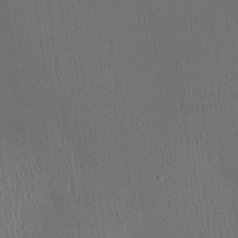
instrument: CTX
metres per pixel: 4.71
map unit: Aa
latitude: 26.6491
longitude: -137.7450
